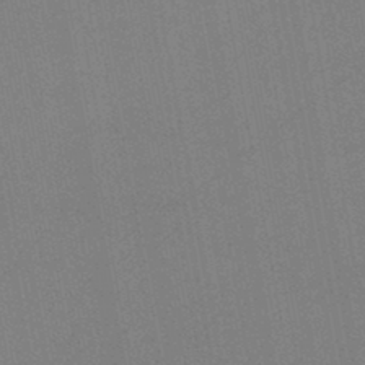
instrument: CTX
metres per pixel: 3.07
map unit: lHb
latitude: -46.3873
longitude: 69.4265
